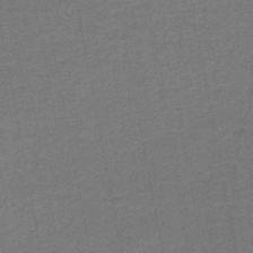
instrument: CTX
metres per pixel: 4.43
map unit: HNb
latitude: -48.3496
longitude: -42.2901
